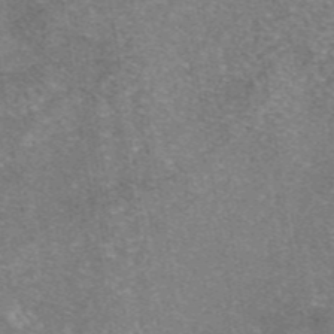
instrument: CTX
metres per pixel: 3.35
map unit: eAb
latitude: 46.9136
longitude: 102.9353
